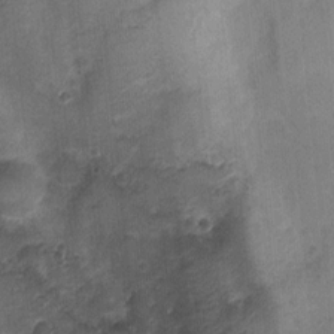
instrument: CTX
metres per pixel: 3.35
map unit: Nhu
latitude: 2.8947
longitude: -17.8205
